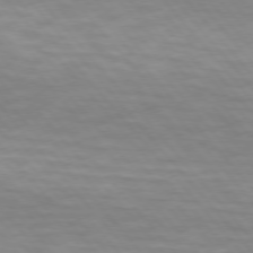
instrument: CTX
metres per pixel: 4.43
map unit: lApd
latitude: 74.4979
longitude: -60.6679
